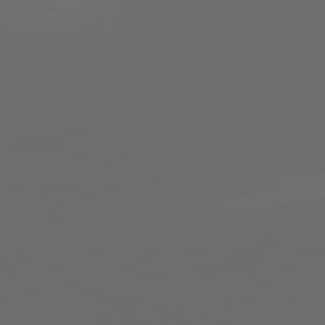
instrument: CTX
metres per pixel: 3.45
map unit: lApd
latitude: 83.7260
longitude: -129.1781
